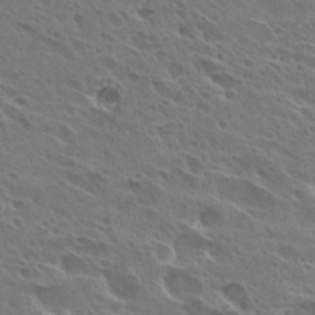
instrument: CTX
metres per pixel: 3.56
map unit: Hto
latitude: 27.5938
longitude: -40.8191
